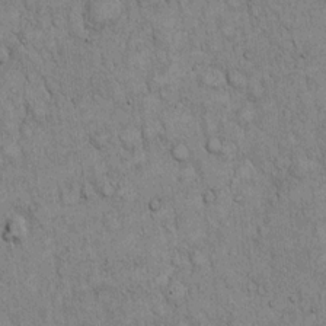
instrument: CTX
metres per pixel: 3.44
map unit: Hto
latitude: 12.6869
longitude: -57.9339
